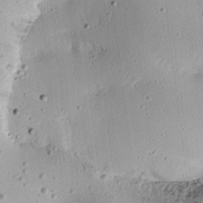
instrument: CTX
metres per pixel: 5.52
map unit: Aa
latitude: 13.0648
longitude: -139.7072
